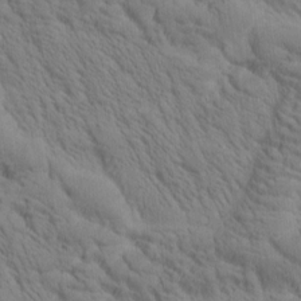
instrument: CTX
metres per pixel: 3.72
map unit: Htu
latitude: -0.6141
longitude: 174.1038
